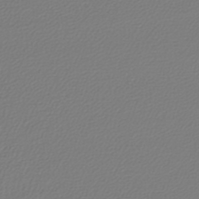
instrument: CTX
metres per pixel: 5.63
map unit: lHb
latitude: -45.9178
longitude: 71.3321
